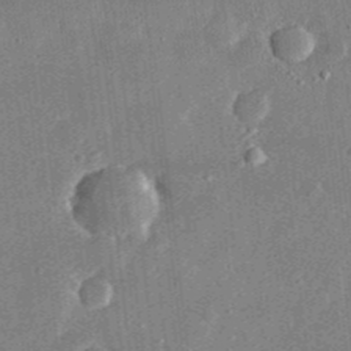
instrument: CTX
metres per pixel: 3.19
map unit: lHvf
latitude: 31.7072
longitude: -89.9528
